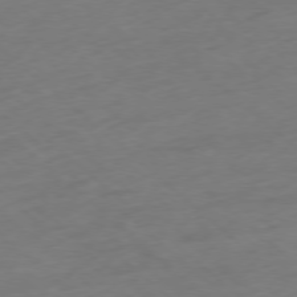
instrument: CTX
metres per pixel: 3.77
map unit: Ap
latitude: -77.9745
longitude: -78.7813
